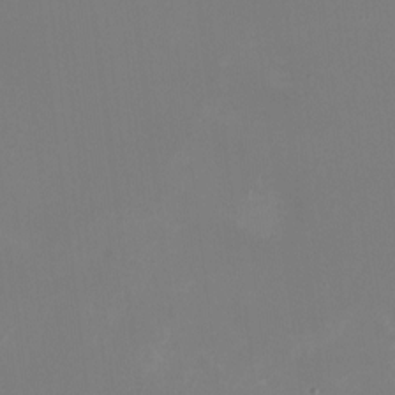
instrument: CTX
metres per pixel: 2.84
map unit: HNhu
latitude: -1.1054
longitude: -5.2726
